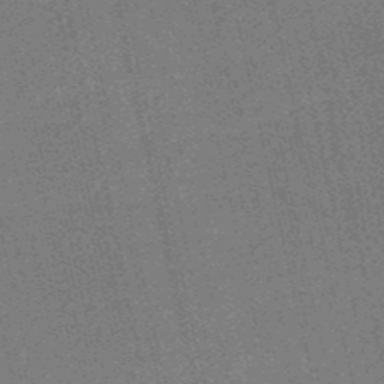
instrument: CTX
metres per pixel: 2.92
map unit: HNb
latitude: -51.5021
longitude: -51.1025
